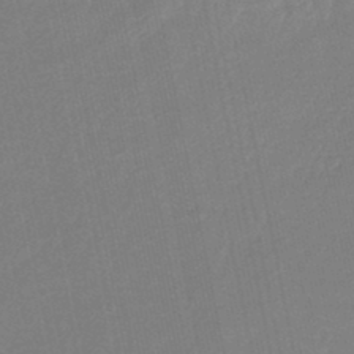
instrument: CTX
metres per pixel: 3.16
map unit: eHb
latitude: -45.0864
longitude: 87.8422
